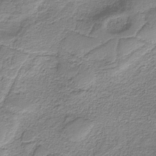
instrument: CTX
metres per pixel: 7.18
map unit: eAb
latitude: -37.7288
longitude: 52.8974
